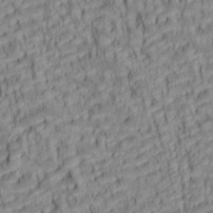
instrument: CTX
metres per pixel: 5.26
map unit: lAa
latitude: 5.8961
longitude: -115.2725
